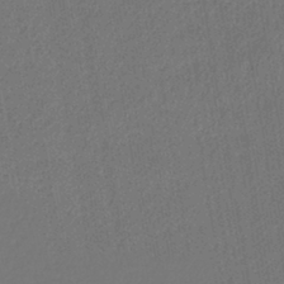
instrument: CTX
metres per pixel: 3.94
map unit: lHb
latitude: -43.0675
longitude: 60.8975
